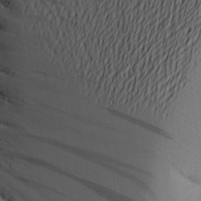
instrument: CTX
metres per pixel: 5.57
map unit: Aa
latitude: 20.5546
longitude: -145.1781
